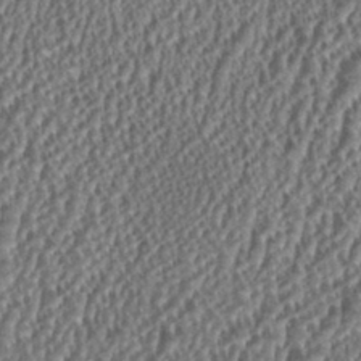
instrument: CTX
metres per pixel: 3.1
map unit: HNhu
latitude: 0.9702
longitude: 0.1795
